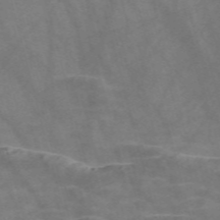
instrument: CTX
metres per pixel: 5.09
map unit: Nve
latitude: -58.5762
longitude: 64.0283
